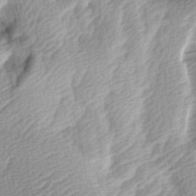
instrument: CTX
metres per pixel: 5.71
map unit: lAa
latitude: -5.1053
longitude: -121.2159
